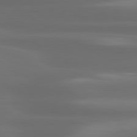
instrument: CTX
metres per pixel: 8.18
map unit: lApd
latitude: 80.4790
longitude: -139.0647
